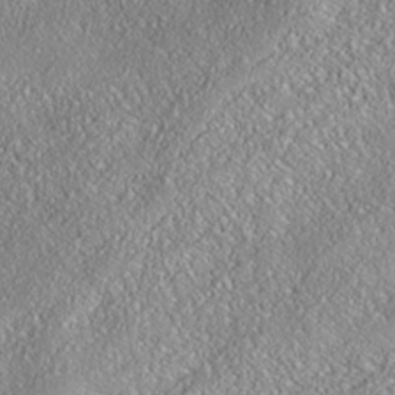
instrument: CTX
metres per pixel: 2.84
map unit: Nhe
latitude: -38.1417
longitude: 138.2551
